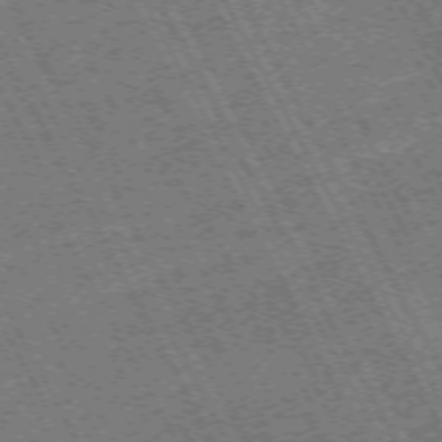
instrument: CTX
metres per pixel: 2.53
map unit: Hpe
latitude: -71.2187
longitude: 14.9353
